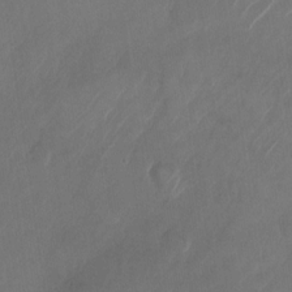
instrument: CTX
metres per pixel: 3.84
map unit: Nhu
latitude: -28.2551
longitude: -70.7057
